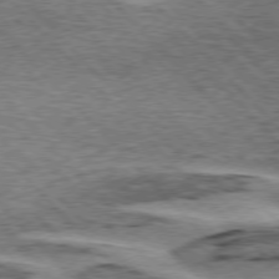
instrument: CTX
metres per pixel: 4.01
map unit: lApd
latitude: 75.7828
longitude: -78.8002
